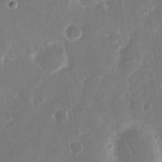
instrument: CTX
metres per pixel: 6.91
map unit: eHh
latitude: 12.4223
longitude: -72.8947
